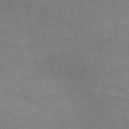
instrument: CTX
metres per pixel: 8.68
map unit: HNb
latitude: -48.8597
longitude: -50.3089
